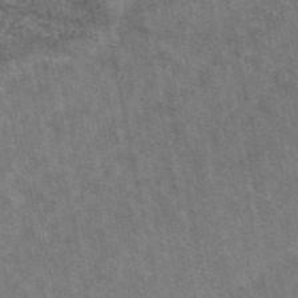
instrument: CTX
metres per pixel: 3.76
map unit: eAb
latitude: 49.0458
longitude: 116.7841
